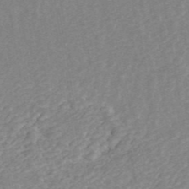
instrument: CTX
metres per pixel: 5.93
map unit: ANa
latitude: 44.8947
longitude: 24.5574
